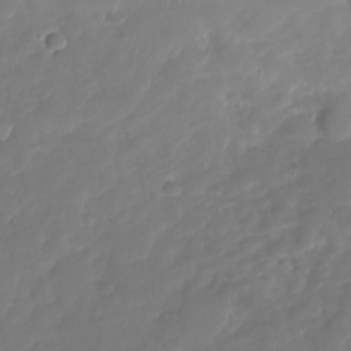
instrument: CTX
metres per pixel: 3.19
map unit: Nhu
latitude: -27.7099
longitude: -61.1781
